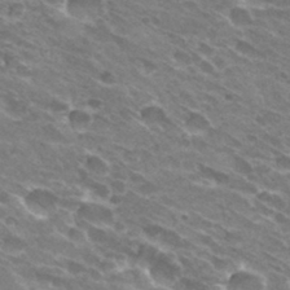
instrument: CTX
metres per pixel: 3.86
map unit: Hto
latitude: 31.3860
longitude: -43.8772
